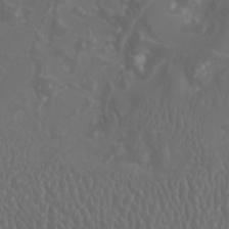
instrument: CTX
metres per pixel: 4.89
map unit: Htu
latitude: -4.9541
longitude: -89.8584
